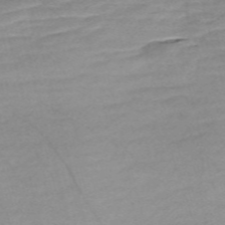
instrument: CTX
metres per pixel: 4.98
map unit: Nve
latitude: -57.7288
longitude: 61.3510
